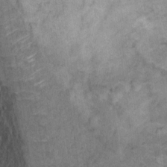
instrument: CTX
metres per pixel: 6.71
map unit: Ht
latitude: 11.9906
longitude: -33.0270
